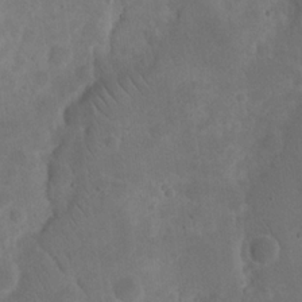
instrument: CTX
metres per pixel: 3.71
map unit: eHh
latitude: 19.9717
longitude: -64.8191
